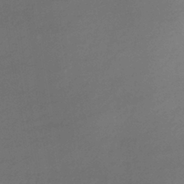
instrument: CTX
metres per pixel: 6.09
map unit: lHb
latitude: -36.7463
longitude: 68.8785
